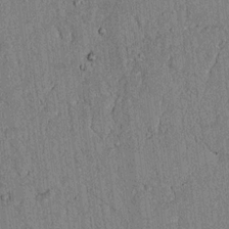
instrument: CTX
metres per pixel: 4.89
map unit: lAvf
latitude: 5.8394
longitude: 169.4454
